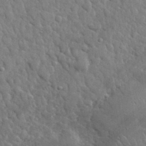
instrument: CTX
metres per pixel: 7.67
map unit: lHvf
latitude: 34.6868
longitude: -87.0647
